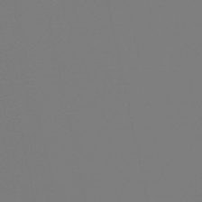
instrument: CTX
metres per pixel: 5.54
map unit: eHb
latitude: -50.8408
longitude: 73.7288
